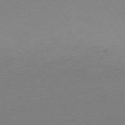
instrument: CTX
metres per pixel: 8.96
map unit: Ap
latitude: -73.7288
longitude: -72.7625
